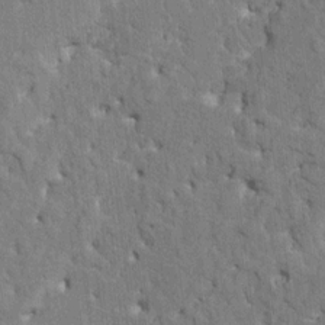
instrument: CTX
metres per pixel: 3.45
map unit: HNhu
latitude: 8.1767
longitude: -5.6127
